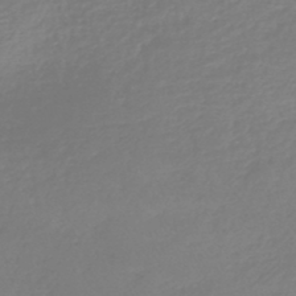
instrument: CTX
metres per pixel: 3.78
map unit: lHb
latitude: -44.4251
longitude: 70.1984
